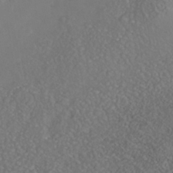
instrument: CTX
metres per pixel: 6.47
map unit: Nhe
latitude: -40.4818
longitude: -99.1403
